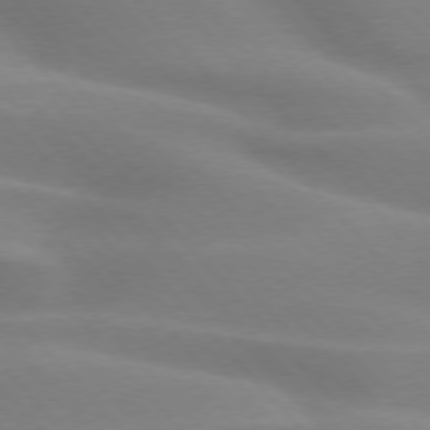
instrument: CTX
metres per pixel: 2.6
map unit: lApd
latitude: 75.2915
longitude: -61.0647
